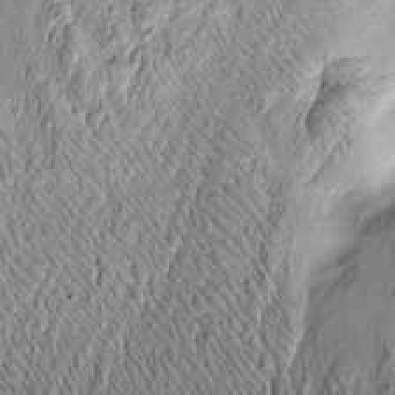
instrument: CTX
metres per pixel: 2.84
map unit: Htu
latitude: -4.8786
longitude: 159.2565
